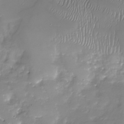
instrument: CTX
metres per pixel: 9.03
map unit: Nhu
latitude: -29.9367
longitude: -64.1956
